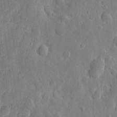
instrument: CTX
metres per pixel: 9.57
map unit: eHh
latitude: 7.4237
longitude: -70.8947
